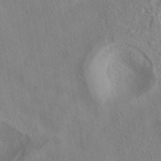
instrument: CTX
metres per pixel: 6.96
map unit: eAb
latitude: 40.8946
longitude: 105.3698
